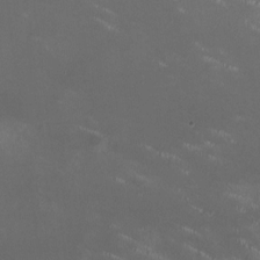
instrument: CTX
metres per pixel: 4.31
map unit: HNhu
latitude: 0.6490
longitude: -2.9513
